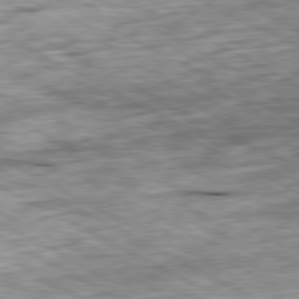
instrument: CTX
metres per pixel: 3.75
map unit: Ap
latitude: -80.8030
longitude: -87.7449
